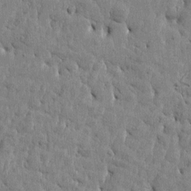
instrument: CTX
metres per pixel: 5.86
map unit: Htu
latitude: -4.4818
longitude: 176.9920
